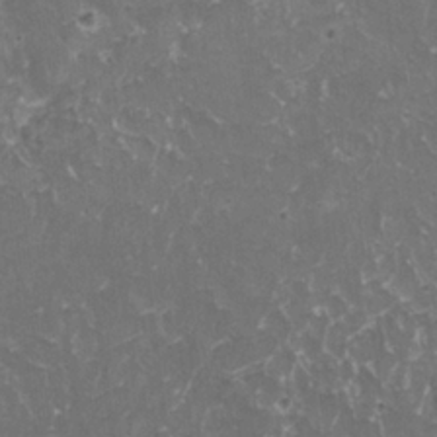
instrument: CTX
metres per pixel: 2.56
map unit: HNhu
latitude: 3.0269
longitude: 6.3495
